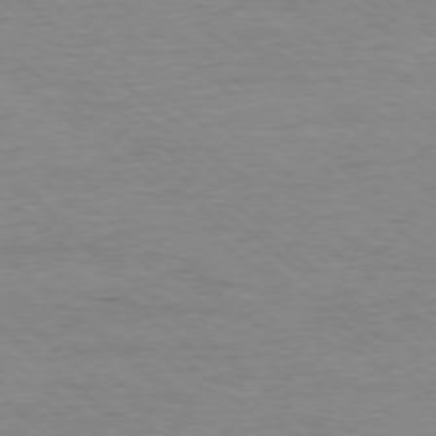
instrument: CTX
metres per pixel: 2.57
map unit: Ap
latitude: -78.1228
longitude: -93.4615
